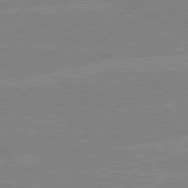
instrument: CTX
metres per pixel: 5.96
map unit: lApd
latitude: 80.3278
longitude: -126.1389
